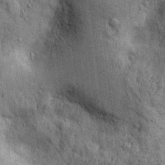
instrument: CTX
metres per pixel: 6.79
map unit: Htu
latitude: -4.5573
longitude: 157.1431
